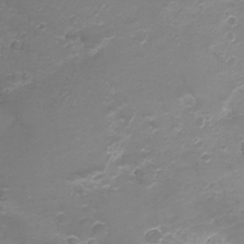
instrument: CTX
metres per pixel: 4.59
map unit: Ht
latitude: -12.0283
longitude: -35.6127
